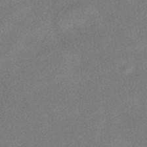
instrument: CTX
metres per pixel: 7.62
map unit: HNhu
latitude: -40.6707
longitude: 98.3495
